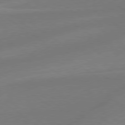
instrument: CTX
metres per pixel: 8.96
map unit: lApd
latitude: 79.0270
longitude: -142.9325
